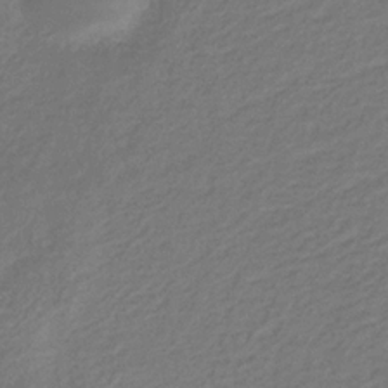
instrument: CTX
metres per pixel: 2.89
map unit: eHb
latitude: -30.5951
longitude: 70.8975
